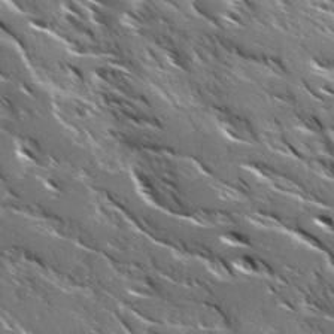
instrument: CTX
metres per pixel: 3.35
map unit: Ave
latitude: 17.2726
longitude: -129.8016
